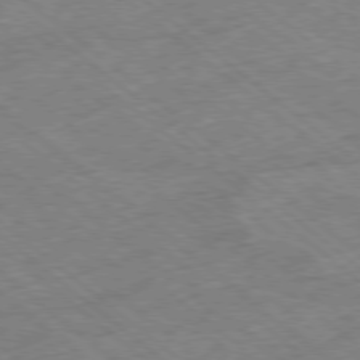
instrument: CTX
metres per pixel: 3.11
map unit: Ap
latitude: -78.8975
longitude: -48.8758
